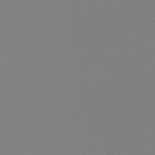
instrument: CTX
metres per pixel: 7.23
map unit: lHb
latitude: -46.1605
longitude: 60.0094
